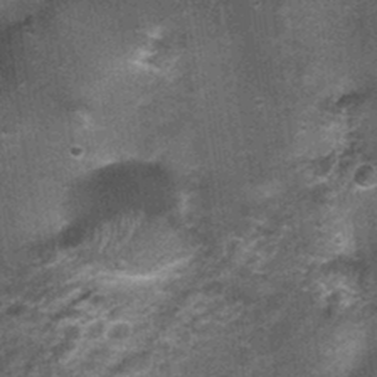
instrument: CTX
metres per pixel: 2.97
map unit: Nhu
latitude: 1.2725
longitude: -17.0269
